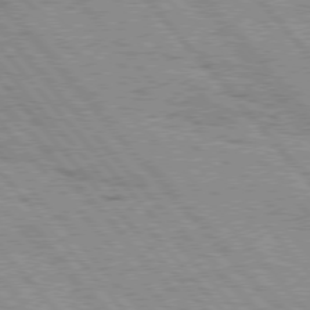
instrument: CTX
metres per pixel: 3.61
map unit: Hpe
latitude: 76.1200
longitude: -150.4034
